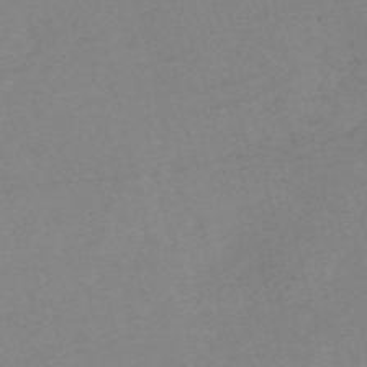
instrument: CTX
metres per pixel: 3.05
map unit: HNb
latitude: -54.5196
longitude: -41.9150
